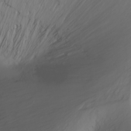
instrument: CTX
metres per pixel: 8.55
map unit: Nhu
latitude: -13.6911
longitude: -61.1970
